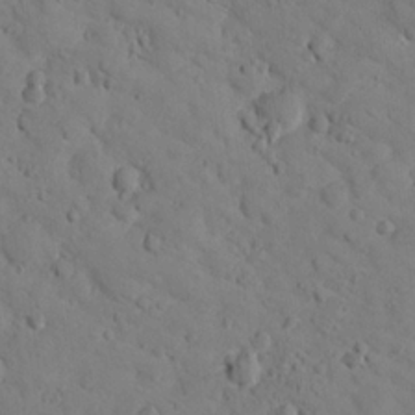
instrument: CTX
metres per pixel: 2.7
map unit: lHvf
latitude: 12.9703
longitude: 177.9556
